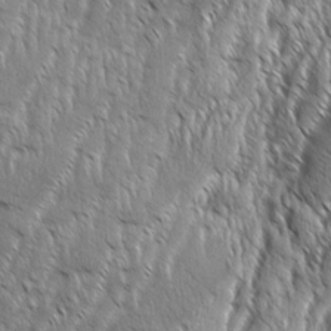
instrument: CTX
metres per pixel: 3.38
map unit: Aa
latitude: 8.3278
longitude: -129.9717
